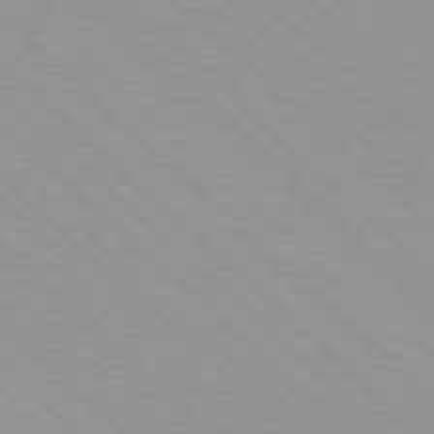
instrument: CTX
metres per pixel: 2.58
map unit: Hpe
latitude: 77.6505
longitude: -153.5560
